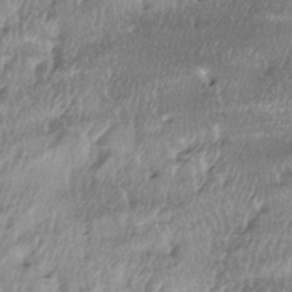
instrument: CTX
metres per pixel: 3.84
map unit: lAa
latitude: -5.3131
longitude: -125.3482
